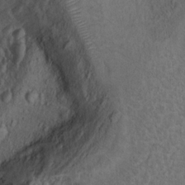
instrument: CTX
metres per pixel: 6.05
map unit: Ht
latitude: 9.8395
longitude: -32.1578
